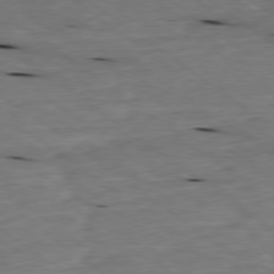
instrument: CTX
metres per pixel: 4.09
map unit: Ap
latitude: -79.2942
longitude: -91.8772
